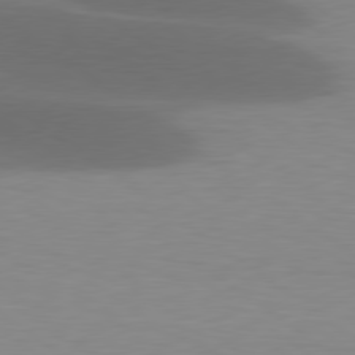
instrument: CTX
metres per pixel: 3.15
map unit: lApd
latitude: 79.3293
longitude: -47.9150
